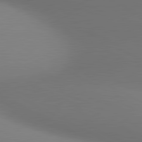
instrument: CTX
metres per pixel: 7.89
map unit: lApd
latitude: 80.7624
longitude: 132.2929
